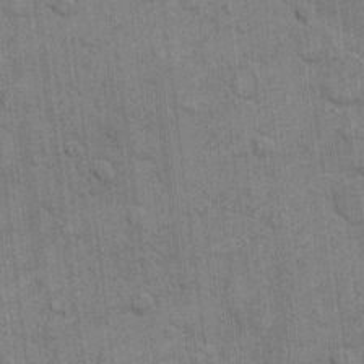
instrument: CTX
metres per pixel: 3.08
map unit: eHh
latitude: 10.3090
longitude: -65.2348
